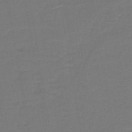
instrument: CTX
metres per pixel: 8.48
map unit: lHb
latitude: -43.6343
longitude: 53.8800
